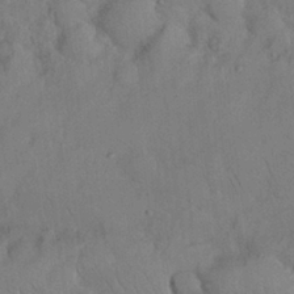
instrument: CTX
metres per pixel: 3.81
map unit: Nhu
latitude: 26.2901
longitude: -70.8191
